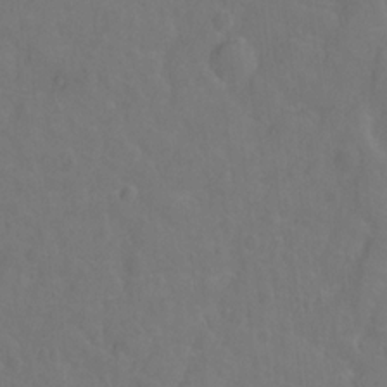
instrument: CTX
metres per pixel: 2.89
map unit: Hto
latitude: -2.0472
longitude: -34.6679
